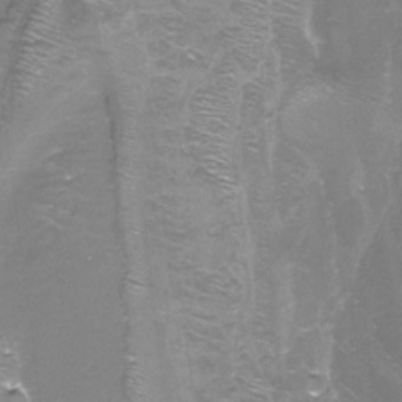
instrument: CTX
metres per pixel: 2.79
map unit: Nhu
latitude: -9.8422
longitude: -76.9324
